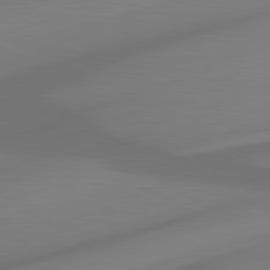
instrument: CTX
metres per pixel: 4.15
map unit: lApd
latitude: 81.0836
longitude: -82.0633
